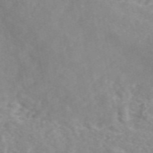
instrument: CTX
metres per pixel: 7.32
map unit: eAb
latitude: 49.2915
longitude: 118.8408
